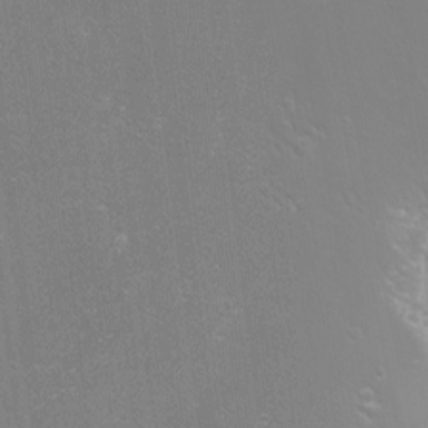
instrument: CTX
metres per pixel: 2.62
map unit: eHh
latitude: -11.1431
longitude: -65.0080
